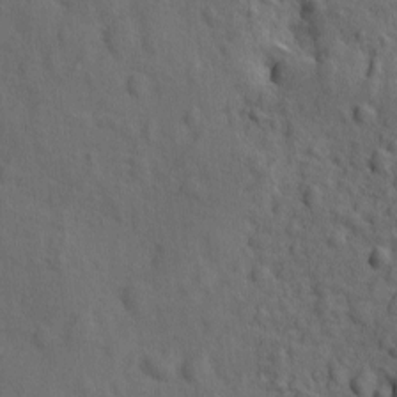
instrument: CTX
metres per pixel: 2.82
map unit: Ave
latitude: -9.6722
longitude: -119.2537
